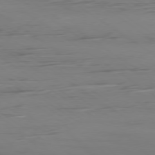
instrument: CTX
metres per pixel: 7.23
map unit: Ap
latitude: -79.6344
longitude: -55.2348
